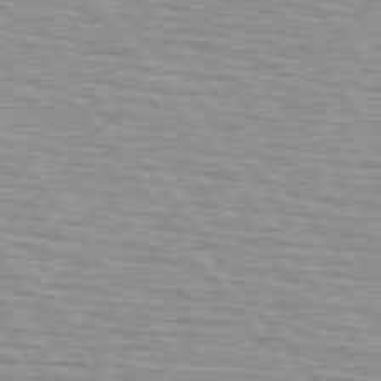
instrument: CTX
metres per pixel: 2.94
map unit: lApd
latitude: 74.9136
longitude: -75.8017
